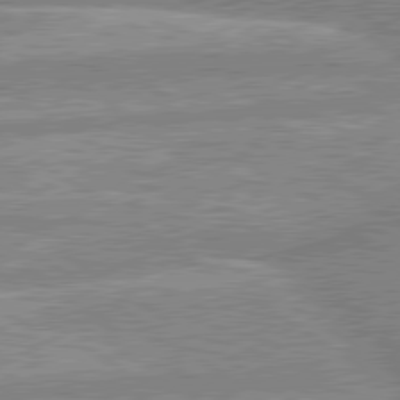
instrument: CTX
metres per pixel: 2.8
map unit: lApd
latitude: 80.0444
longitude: -169.3293
